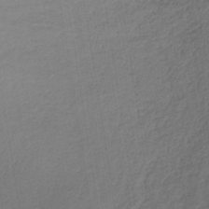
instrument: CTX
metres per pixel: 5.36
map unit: lHb
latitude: -36.7274
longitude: 69.5021
